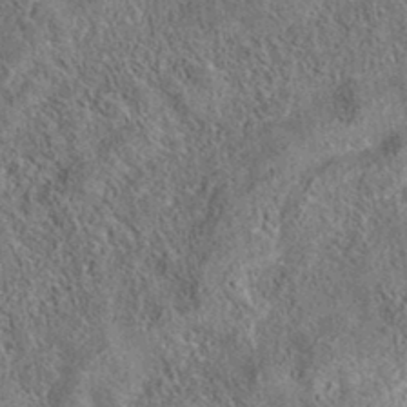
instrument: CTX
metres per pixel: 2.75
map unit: eAb
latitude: 35.9150
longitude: 111.9745
